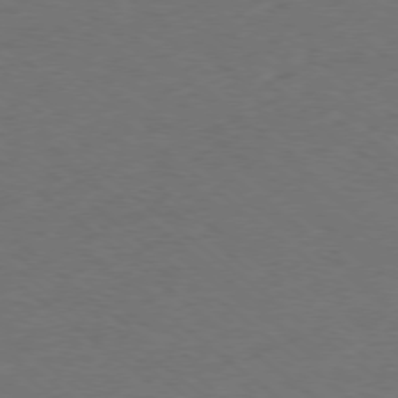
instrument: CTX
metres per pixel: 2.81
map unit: Ap
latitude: -78.0283
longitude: -76.3278
